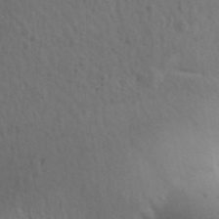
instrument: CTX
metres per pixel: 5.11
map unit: Aa
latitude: 29.7827
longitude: -146.6302
